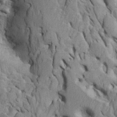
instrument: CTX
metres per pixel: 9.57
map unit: Htu
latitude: -3.2187
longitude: 149.6533
